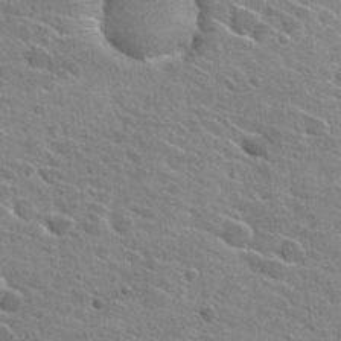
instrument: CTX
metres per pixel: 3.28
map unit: Hto
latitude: 27.0270
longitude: -45.0080
